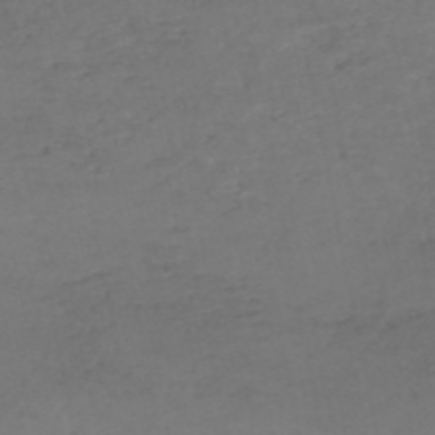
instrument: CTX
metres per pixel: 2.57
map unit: HNb
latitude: -52.8597
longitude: -51.7449
